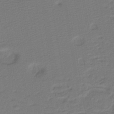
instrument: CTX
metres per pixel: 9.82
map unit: lHb
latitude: -38.5196
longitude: 56.5385
